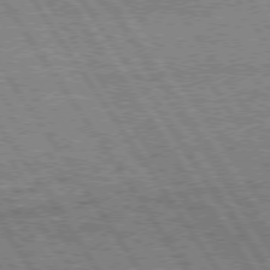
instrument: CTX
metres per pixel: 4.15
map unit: Hpe
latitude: 74.9136
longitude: -155.3482
